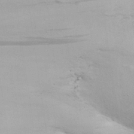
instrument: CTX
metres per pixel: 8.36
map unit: eHh
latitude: 23.9906
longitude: -72.5546
